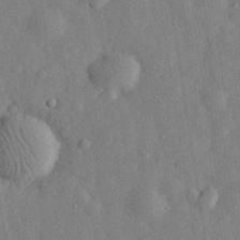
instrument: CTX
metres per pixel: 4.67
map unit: eHh
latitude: 29.6883
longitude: -76.5545
